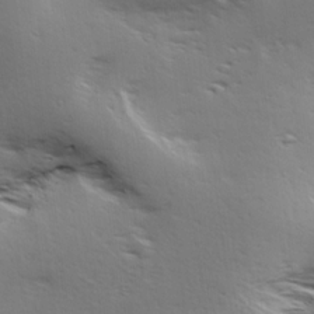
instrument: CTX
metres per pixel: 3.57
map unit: lAa
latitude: 18.0444
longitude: -138.3467
